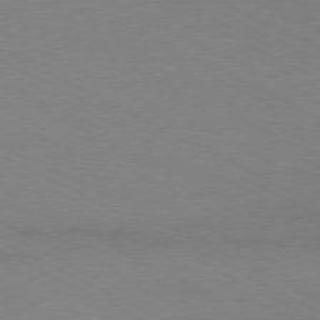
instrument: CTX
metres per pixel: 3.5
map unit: Ap
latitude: -77.6533
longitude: -74.4979
